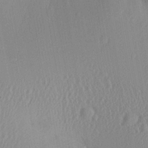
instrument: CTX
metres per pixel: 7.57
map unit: Aa
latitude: 24.9702
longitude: -136.0633
